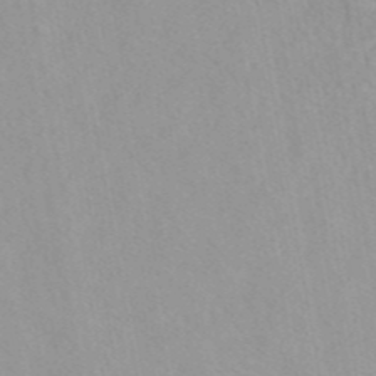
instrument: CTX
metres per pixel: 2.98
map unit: eAb
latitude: 44.1011
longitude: 115.5777
